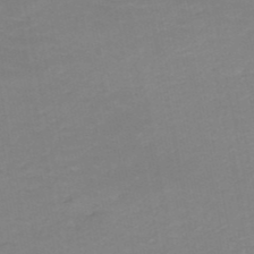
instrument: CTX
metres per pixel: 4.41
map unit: HNb
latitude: -50.1795
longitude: -50.2522
